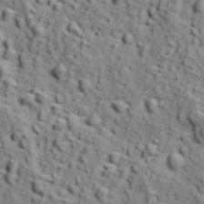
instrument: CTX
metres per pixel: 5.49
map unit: Ave
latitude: 11.9150
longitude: -105.0648
